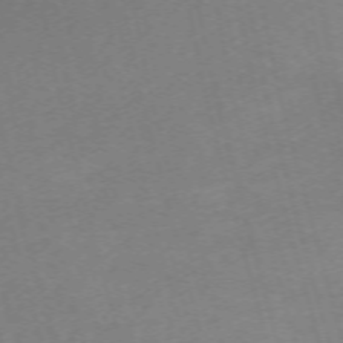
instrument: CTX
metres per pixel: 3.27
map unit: Nhu
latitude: -68.0472
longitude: 37.2565
